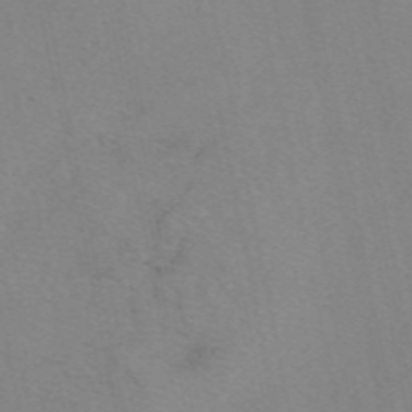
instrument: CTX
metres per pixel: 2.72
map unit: eAb
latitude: 49.1592
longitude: 104.6707
